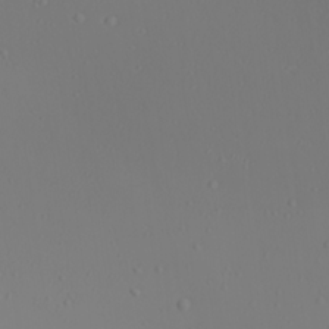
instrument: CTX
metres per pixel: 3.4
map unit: Ave
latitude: 23.5182
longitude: -136.5357
